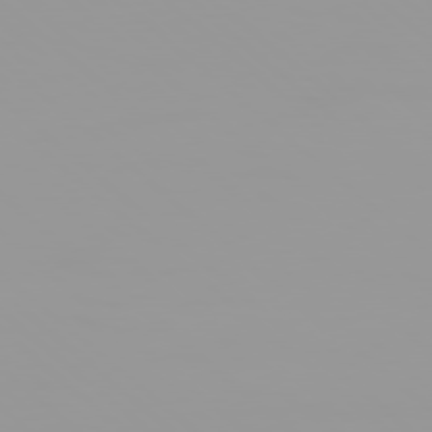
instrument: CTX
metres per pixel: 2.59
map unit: Hpe
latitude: 77.8583
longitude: -142.4412
